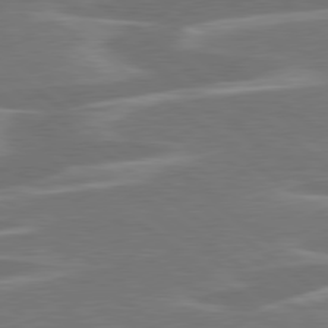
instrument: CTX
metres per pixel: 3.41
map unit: lApd
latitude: 79.2915
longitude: -93.6882
